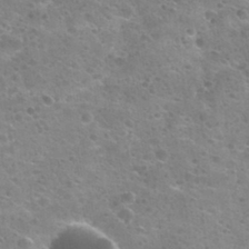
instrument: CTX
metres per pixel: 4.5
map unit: Nhu
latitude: 31.8962
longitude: -53.2159
